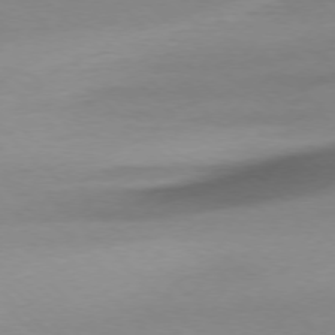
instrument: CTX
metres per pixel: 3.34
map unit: Ap
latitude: -77.4832
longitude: -70.3845
